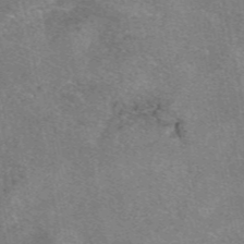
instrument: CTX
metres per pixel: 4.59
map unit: eAb
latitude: 47.6883
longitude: 102.9353
